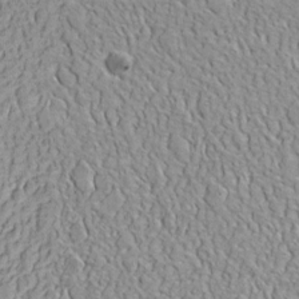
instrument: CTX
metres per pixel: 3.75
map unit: eHh
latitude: 2.7813
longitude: -78.8947
